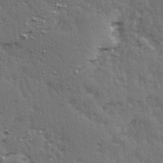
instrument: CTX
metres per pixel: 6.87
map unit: Ave
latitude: 15.3860
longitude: -104.6491
